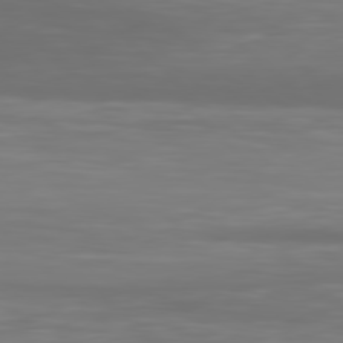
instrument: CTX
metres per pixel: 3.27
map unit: Hpe
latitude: 77.9528
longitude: -171.5182
